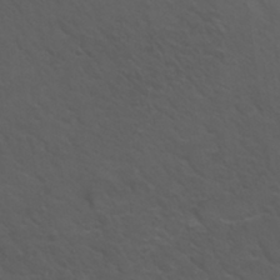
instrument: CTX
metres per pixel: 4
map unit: Nhu
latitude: 29.3859
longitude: -50.4412
